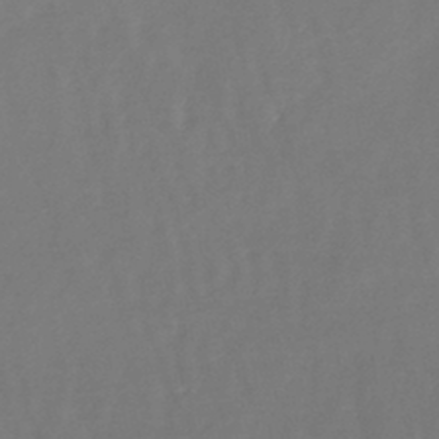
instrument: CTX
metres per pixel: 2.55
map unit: lHb
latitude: -45.1431
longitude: 76.7274
